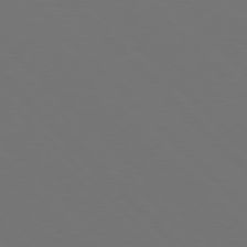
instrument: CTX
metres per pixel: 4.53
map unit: Hpe
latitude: 77.2537
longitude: -169.5371
